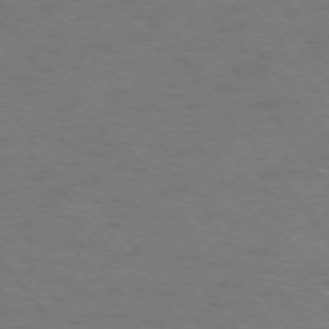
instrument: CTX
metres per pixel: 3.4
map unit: Ap
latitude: -75.7856
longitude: -69.9717
